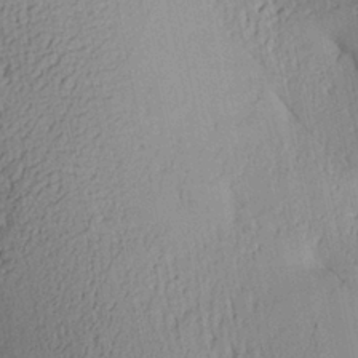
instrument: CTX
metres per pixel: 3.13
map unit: Aa
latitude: 27.8961
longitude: -134.9513
